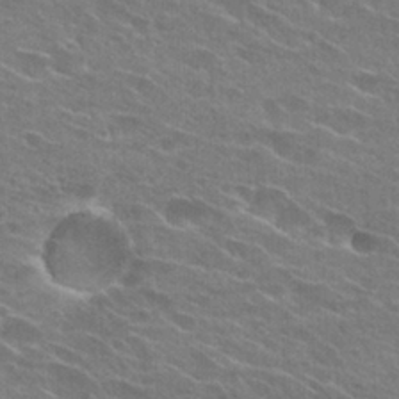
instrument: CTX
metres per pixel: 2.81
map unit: Hto
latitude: 25.4615
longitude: -43.7828
